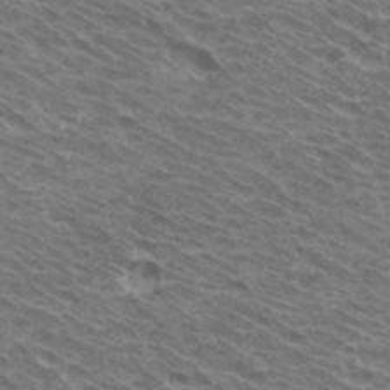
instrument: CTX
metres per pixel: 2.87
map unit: Hto
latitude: 33.3293
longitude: -41.0458
